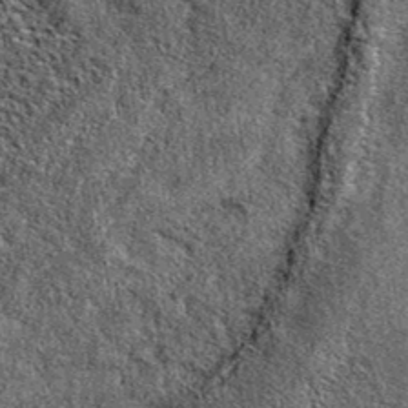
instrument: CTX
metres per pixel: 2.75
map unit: eAb
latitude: 39.4048
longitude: 106.4440
